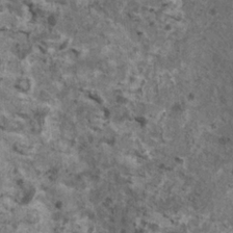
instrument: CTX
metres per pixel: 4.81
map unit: HNhu
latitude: 2.2333
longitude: 4.4440
